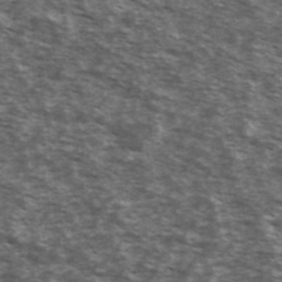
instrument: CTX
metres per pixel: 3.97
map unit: Ave
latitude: 40.5923
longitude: -109.9528
